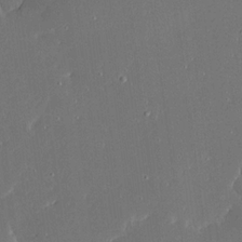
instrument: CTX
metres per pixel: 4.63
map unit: Ave
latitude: 17.1214
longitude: -140.3845
